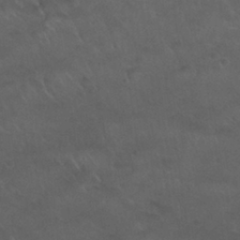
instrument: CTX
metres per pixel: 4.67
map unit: Nhu
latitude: 30.0444
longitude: -51.5371
